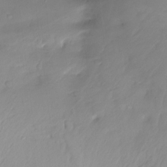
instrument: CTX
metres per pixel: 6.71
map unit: Ht
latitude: -16.3118
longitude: -44.4979
